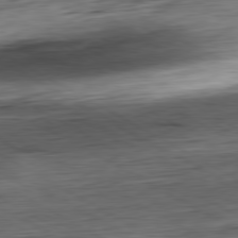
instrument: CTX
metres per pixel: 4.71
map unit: Hpe
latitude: -80.6141
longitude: 20.8597
